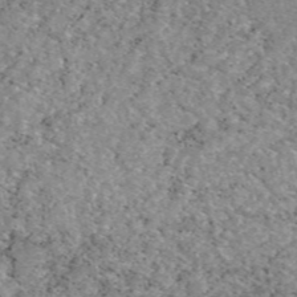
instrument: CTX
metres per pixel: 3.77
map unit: eAb
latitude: 48.3089
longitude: 112.7463
